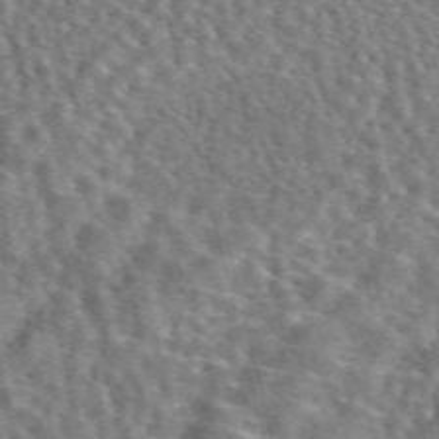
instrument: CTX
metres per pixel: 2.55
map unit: eAb
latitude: 44.2711
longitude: 111.6155
